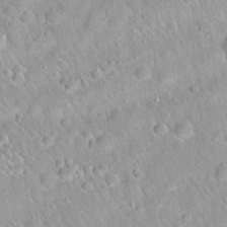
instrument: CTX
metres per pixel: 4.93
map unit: Hto
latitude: 20.6491
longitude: -52.9325
